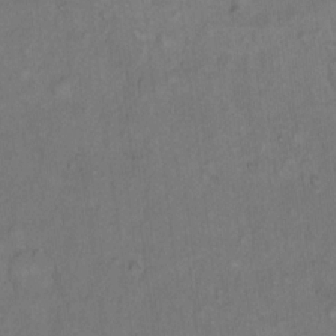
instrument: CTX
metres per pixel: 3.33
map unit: Hto
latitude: 11.5749
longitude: -60.4979
